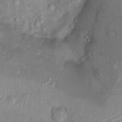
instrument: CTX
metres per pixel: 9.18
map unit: Nhu
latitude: 13.8395
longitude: -28.9325
